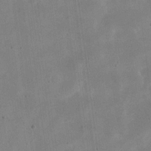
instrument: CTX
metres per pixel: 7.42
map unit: eHh
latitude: 20.5546
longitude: -69.8583
